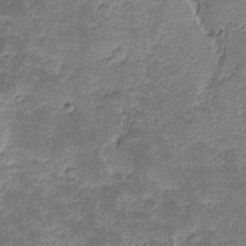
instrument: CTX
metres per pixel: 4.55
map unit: eHh
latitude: -0.9353
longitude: -86.3467
